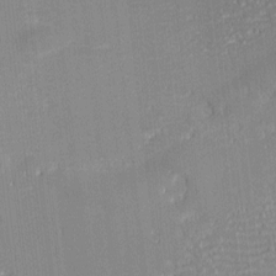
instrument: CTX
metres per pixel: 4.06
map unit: eHh
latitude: -2.2172
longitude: -83.0836
